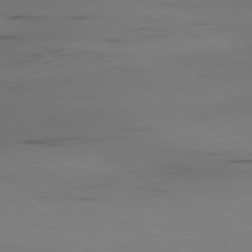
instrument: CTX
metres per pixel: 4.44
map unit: Ap
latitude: -79.7477
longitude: -58.7057
